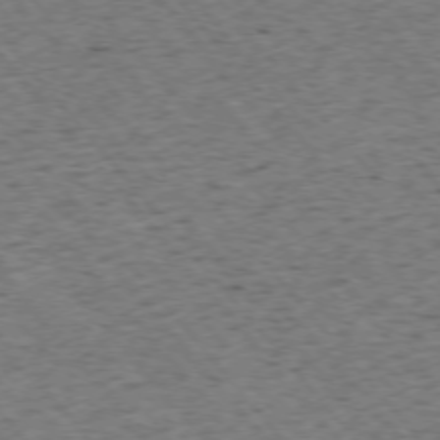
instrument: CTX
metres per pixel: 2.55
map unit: Ap
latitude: -75.7100
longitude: -62.4034
